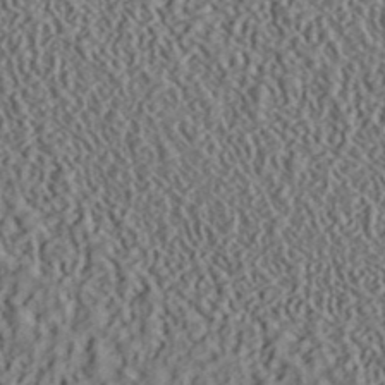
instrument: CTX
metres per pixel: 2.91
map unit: ANa
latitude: 39.9150
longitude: 28.2740
